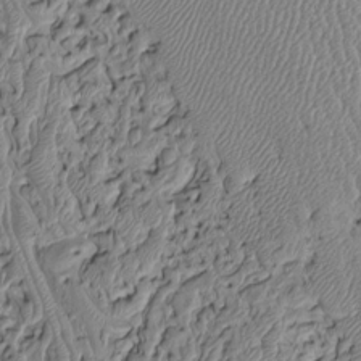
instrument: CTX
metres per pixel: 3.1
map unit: Htu
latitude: -5.8800
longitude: 154.8219
